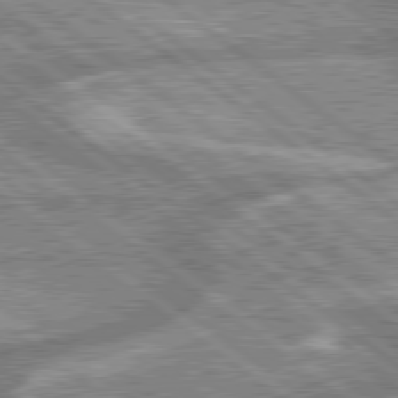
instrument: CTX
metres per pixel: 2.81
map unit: lApd
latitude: 79.4427
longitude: -168.1767
